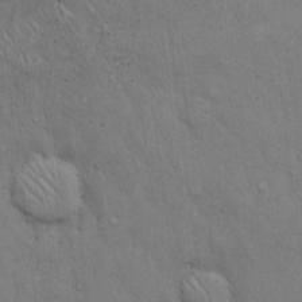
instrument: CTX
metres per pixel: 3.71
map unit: Hto
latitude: 14.3090
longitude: -60.7813
